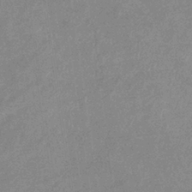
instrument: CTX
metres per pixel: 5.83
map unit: eHb
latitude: -36.5573
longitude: 76.7652
